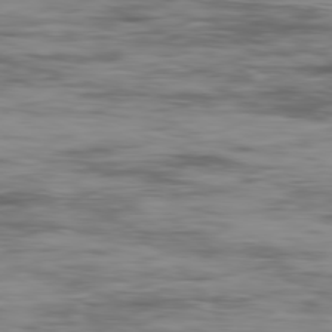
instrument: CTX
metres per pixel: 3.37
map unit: Ap
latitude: -80.0472
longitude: -73.4049
